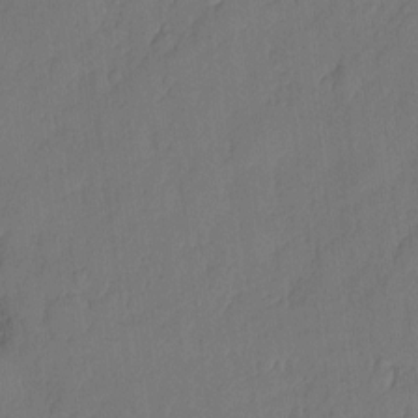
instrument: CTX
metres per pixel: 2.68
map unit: eHh
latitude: 4.8947
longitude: -75.7828
